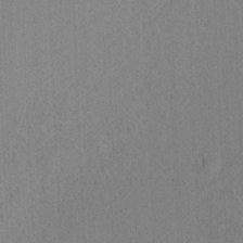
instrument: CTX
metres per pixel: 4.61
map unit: Ht
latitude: 9.6316
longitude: -33.1214
